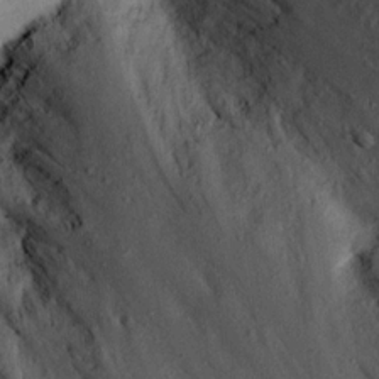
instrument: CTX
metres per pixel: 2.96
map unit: Nhu
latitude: 17.6883
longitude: -74.8191
